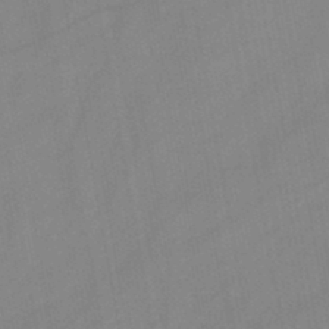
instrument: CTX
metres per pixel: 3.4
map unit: HNb
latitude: -46.1417
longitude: -38.7624
